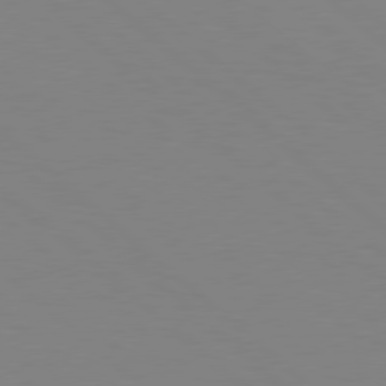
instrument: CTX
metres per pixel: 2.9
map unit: Hpe
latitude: 78.2145
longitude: -161.4993
